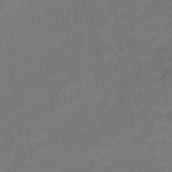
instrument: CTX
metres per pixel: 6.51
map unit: HNhu
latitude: -42.2928
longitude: 90.6141
